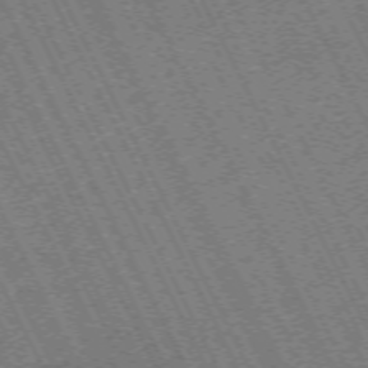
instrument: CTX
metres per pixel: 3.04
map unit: Hpe
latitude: -70.9731
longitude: 10.5385
